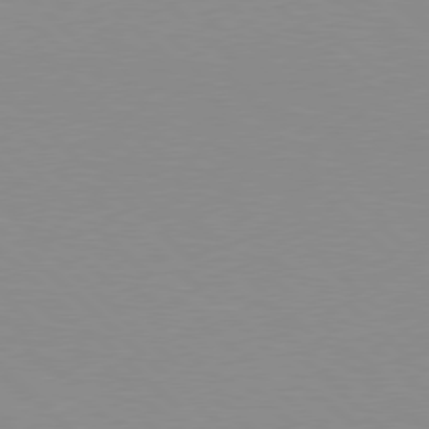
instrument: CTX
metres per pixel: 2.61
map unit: Hpe
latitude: 77.9150
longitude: -160.8002
